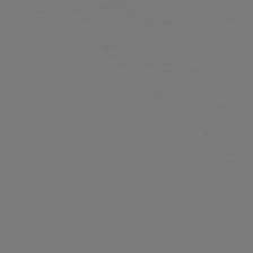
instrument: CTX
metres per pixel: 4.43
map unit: Hpe
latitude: 75.7261
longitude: -141.9906
